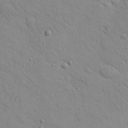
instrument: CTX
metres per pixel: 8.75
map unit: Nhu
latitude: 23.4048
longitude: -74.8947
